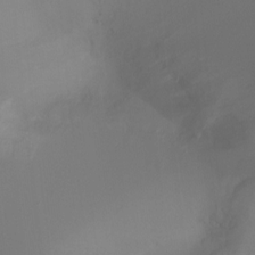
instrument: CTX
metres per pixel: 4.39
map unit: Ht
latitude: -17.5022
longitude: -46.4412
